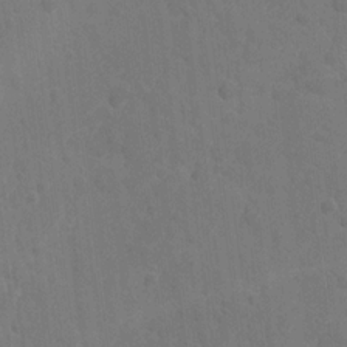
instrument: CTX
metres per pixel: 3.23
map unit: lAvf
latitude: -8.9164
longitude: -120.1578
